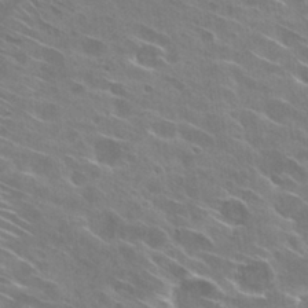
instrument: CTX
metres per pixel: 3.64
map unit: Hto
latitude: 29.5371
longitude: -43.6127
